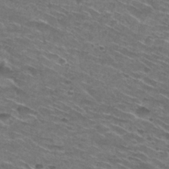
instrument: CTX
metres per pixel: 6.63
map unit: Hto
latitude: 29.7260
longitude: -46.5924
